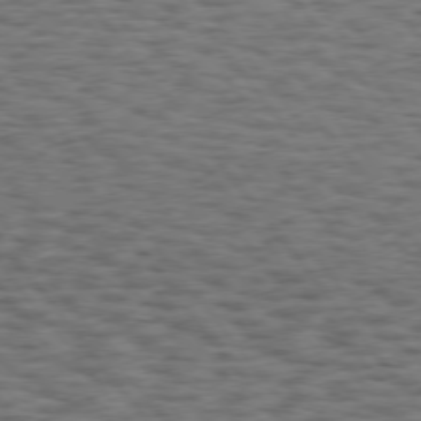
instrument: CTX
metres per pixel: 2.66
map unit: Hpe
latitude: 75.0270
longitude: -134.9891
